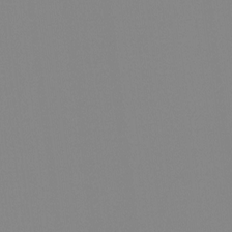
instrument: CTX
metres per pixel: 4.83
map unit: Hto
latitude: -8.1984
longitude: -51.8016
